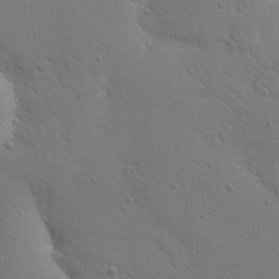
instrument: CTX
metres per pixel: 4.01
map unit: Nhu
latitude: 18.0822
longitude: -78.7058
